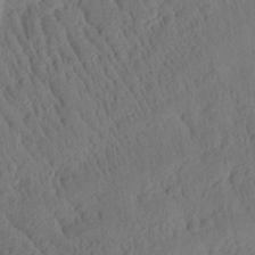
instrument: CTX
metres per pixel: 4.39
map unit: Aa
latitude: 26.4412
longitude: -141.7638
